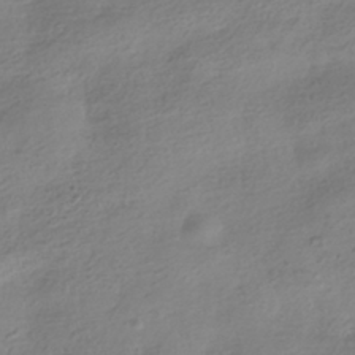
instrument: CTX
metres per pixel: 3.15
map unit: HNhu
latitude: -40.8030
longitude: 98.0094
